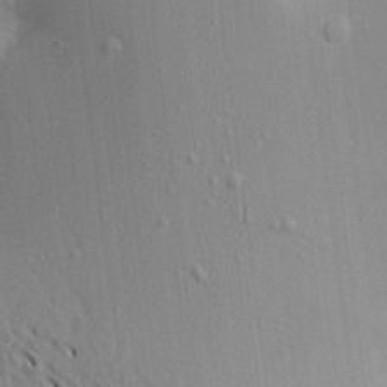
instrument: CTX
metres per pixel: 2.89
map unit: Aa
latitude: 17.9528
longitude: -149.1970
